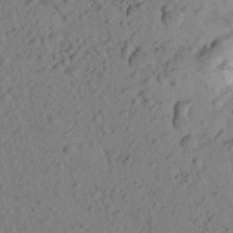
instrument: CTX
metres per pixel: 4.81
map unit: Aa
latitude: 23.9906
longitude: -148.4412
